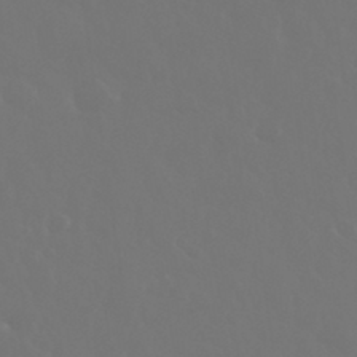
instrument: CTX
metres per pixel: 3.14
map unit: eHh
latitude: 33.7639
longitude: -58.5924
